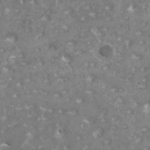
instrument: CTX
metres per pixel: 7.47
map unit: HNhu
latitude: 1.3859
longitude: 6.8030
